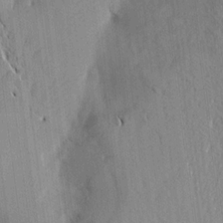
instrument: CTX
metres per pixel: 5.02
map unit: Aa
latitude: 15.4805
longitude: -147.0648
